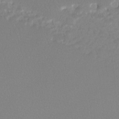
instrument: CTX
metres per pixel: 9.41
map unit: Htu
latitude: -12.7463
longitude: -71.8394
